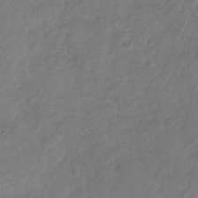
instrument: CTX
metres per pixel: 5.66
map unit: Nhu
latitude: -29.8800
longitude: -60.6679
